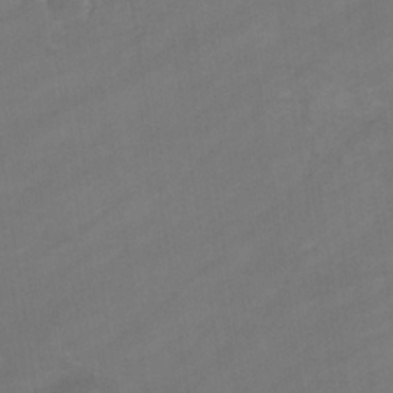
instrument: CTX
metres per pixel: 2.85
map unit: eHb
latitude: -33.0865
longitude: 72.6518
